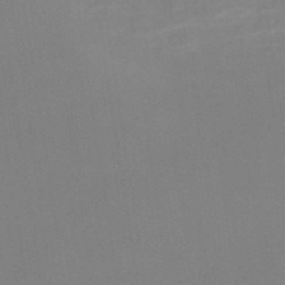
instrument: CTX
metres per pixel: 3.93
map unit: lHb
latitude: -48.3684
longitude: 67.3132
